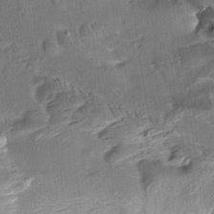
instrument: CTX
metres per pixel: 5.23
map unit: Aa
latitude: 9.4427
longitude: -141.8394
